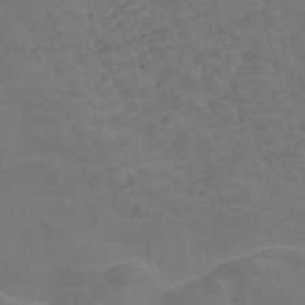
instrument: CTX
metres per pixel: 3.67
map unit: Nve
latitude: -58.1227
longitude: 54.8597
